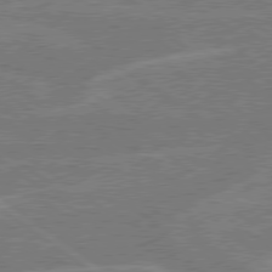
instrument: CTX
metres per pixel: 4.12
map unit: Hpe
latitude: 78.6302
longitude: -130.4601
